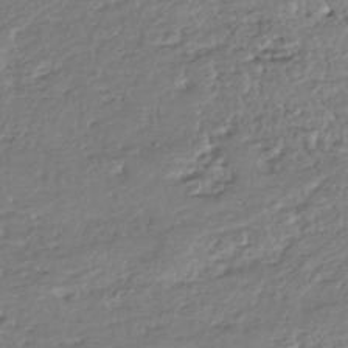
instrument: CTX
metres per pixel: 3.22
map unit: HNhu
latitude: -43.4454
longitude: 107.5022
